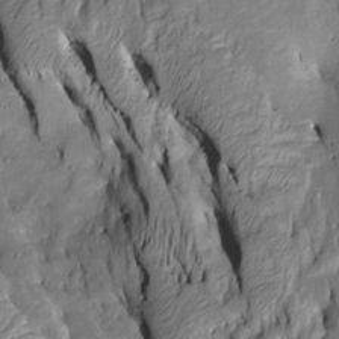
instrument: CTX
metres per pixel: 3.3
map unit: Htu
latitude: -7.4832
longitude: 144.5196
